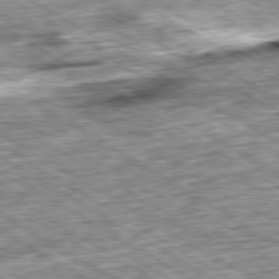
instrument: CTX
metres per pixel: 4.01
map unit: Ap
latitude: -80.2362
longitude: -89.0459
